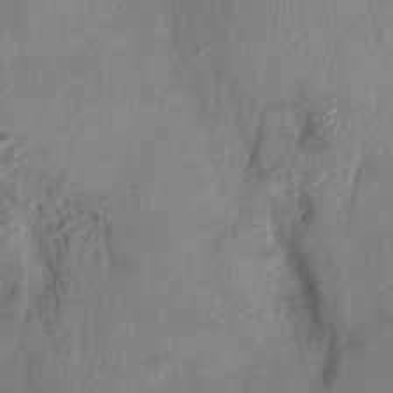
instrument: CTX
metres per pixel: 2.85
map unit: Nhu
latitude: -0.5007
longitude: -15.3671
